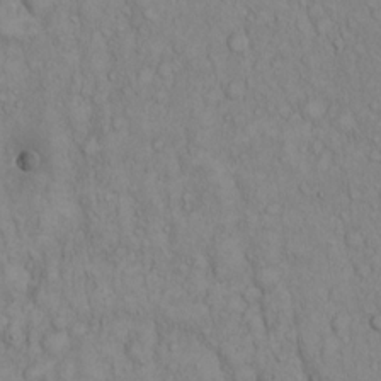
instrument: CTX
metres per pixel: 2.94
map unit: Hto
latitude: 13.3482
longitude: -57.8205
